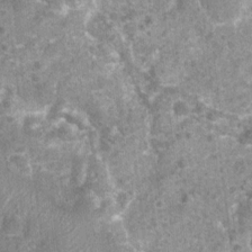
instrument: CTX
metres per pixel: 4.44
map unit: Nhu
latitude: 7.3671
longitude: -20.4979
